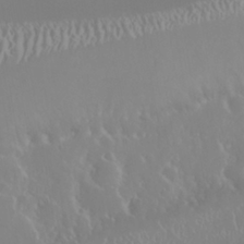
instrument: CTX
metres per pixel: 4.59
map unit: Nhu
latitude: 25.6504
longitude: -58.8758
